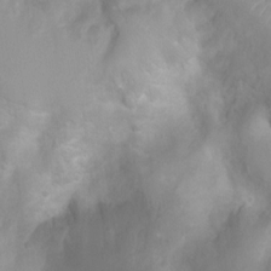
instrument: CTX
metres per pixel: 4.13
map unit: Htu
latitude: 3.9528
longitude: -21.6127
